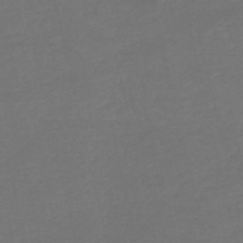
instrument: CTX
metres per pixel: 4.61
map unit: HNb
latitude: -54.2362
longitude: -49.9717
